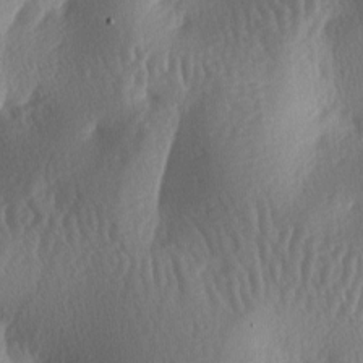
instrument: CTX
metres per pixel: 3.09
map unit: lAa
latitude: -7.4643
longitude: -128.4601
